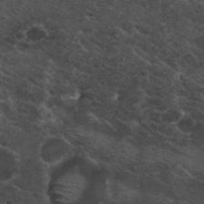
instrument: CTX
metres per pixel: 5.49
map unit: Nhu
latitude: 29.4993
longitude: -53.4993
